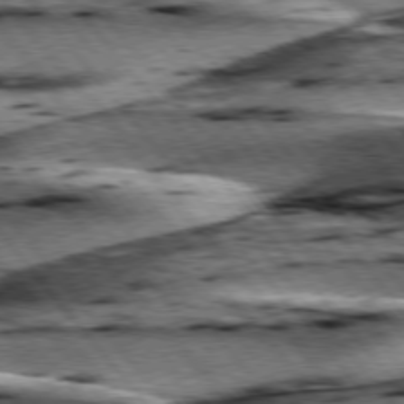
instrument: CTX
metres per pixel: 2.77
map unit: lApd
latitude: 76.2144
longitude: -71.2915
